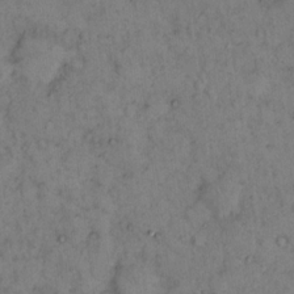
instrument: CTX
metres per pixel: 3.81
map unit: eHh
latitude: 15.9528
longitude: -64.1389
